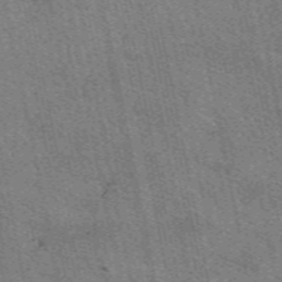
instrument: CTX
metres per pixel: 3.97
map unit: eAb
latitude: 50.6868
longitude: 116.0660
